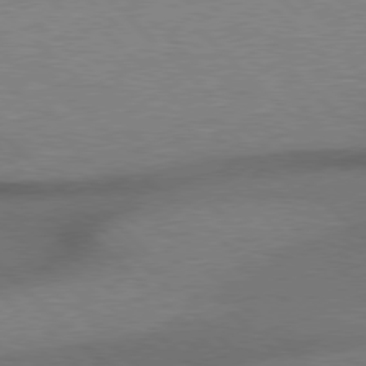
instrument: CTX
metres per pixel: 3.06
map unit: Hpe
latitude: 77.1592
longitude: -156.3278
